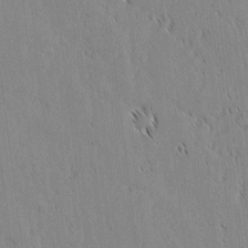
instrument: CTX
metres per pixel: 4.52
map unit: lAvf
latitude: 1.8772
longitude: -107.2159
